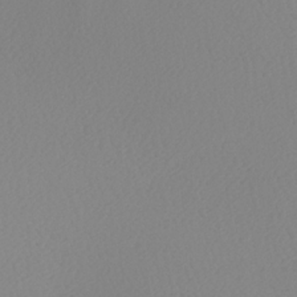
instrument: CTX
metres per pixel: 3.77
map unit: Nhu
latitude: -7.5210
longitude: -94.5735
